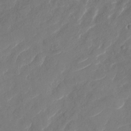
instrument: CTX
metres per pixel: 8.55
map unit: Nhu
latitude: -29.9556
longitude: -72.3279
